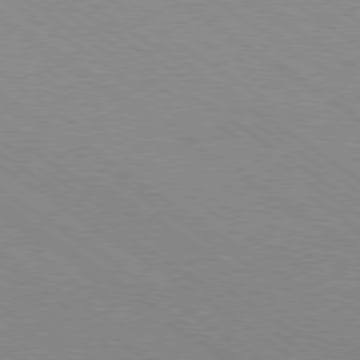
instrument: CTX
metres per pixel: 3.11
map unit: Ap
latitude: -79.8422
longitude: -66.8380
